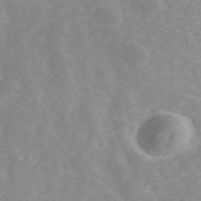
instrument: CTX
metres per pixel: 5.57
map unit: ANa
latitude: 40.8002
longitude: 34.1606
